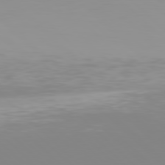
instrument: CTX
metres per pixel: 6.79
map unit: Hpe
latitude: 77.6316
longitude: -173.2725
